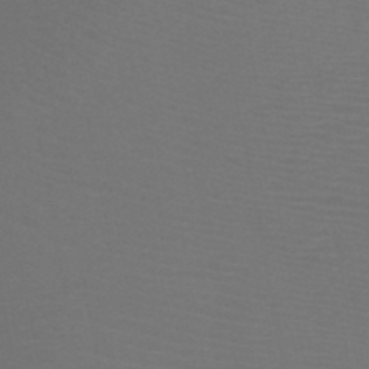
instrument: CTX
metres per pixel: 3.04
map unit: HNb
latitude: -50.7841
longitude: -44.2522
